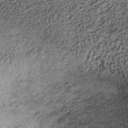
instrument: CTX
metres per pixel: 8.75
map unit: lHb
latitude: -39.7288
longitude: 64.8786
